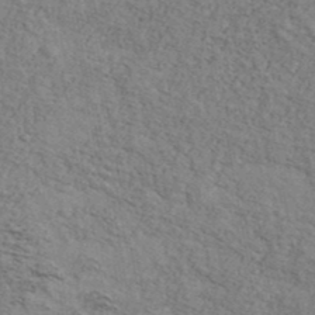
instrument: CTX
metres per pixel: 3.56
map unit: Ave
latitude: 41.7071
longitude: -109.8772
